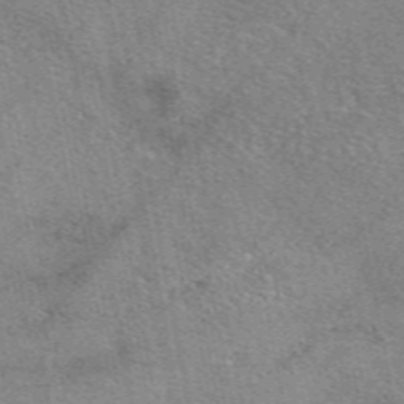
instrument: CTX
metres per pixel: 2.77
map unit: eAb
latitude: 50.2711
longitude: 108.8597
